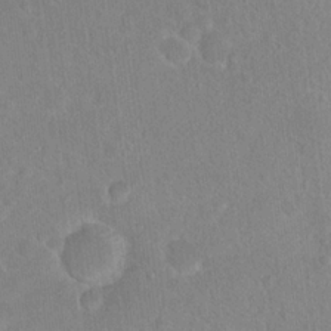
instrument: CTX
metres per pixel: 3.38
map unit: Hto
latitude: 16.7057
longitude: -39.8205
